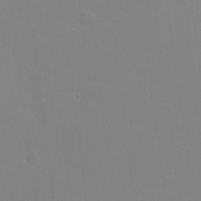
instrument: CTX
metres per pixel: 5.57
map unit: HNhu
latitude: 6.4223
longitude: -4.3278
